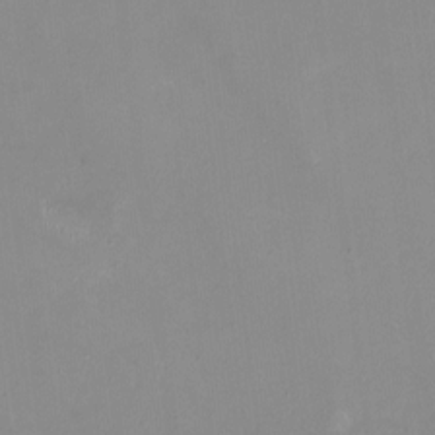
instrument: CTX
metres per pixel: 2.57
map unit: HNhu
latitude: -0.8975
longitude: -4.7246
